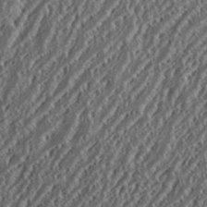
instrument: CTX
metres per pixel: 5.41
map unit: eHh
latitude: 34.8002
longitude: -132.0822
